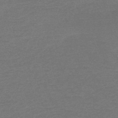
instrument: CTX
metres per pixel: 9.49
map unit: HNb
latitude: -53.2376
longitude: -43.4615
